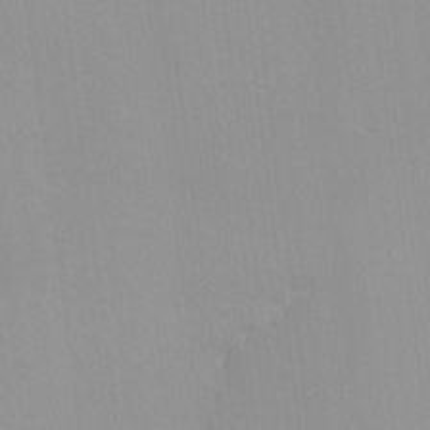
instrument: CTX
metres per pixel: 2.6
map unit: lHvf
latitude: -14.0661
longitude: -104.2523
